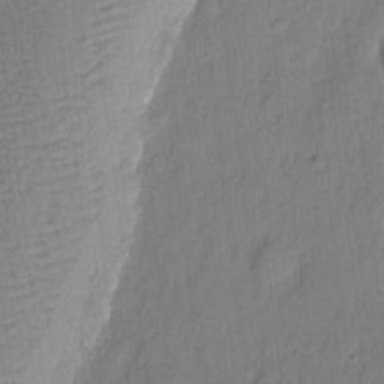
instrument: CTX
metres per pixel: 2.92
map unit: eHh
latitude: 3.7260
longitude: -77.0836
